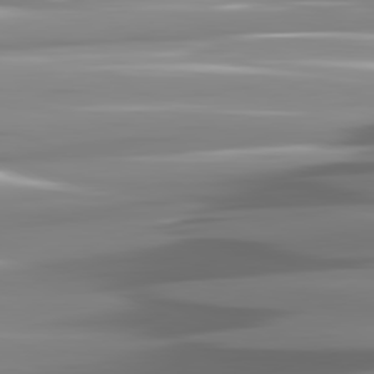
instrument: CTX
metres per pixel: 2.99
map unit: lApd
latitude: 81.4426
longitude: -140.3278
